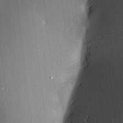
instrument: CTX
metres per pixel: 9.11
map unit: lAa
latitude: 3.3481
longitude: -116.4034
